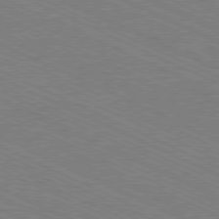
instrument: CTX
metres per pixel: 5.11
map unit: Ap
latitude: -80.7463
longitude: -75.8772
